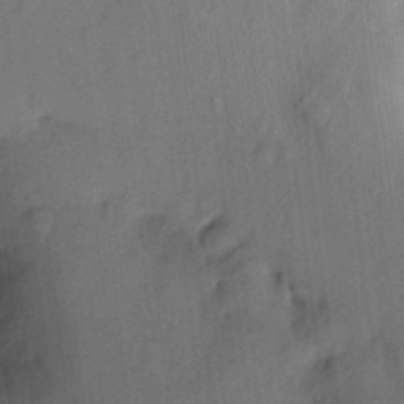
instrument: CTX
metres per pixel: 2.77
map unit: eHh
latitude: 5.2159
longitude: -73.5938
